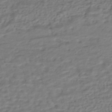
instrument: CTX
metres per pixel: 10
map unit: HNhu
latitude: -43.3509
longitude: 101.4643
